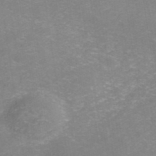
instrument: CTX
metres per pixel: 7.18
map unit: ANa
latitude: 41.7260
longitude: 27.4265
